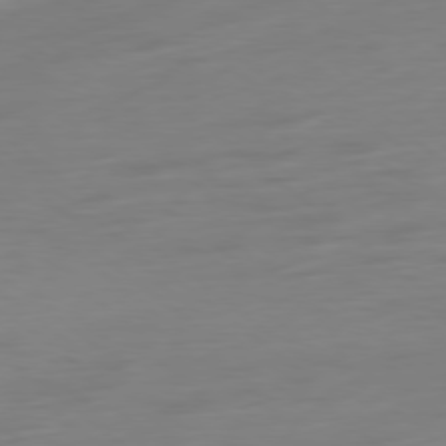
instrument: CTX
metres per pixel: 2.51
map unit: Ap
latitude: -78.8786
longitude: -66.7246
